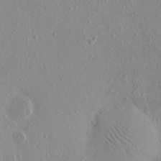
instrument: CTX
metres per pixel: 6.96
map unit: eHh
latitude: -0.4062
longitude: 18.1606
